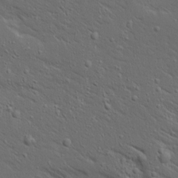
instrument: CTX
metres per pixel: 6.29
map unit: Ave
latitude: 15.2348
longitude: -139.2159
